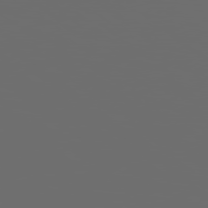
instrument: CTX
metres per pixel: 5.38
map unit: lApd
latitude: 78.8947
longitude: 176.1417
